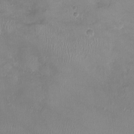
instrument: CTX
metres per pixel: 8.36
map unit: Ht
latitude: -2.2361
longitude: -20.0633
